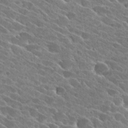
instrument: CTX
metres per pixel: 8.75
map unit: Hto
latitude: 26.1956
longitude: -41.2536
